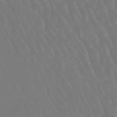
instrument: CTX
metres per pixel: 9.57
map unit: eHb
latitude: -46.6140
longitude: 79.3509
